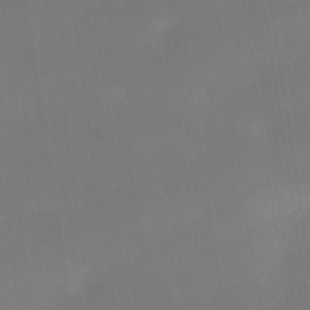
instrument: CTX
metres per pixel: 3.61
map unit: Nhe
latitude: -38.2929
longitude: -119.8394
